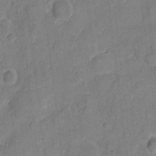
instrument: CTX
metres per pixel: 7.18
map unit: eHh
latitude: 10.2712
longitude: -64.6868
